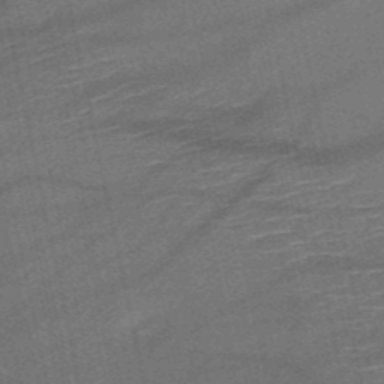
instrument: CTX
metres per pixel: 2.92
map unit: HNb
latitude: -51.4643
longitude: -42.1389
